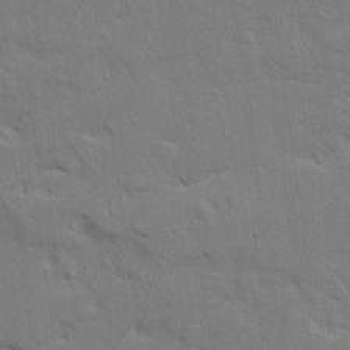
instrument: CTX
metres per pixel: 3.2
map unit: Ave
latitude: 22.7246
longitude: -130.5357
